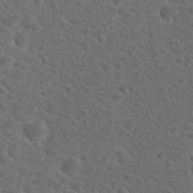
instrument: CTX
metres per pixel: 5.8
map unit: Hto
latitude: 19.9717
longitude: -38.4412
